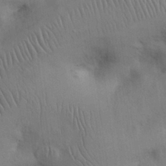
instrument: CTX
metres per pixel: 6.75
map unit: Nhu
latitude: 27.4049
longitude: -69.5560
